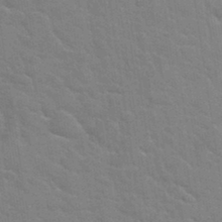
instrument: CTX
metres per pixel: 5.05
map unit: Hto
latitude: 34.9135
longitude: -51.7449
